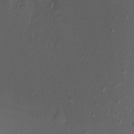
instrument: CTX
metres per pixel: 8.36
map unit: Nhu
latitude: -11.5777
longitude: -34.1200
